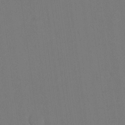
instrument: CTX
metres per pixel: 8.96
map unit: eHh
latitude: 18.4790
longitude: -67.7260
